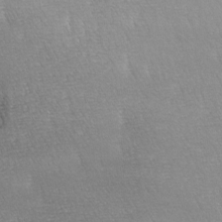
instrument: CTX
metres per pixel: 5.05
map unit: lAa
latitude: -4.4062
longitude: -121.0459
